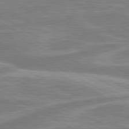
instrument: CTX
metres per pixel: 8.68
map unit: lApd
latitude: 80.6113
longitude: -173.5560
